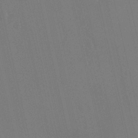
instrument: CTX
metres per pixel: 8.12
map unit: HNhu
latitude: 6.8947
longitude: 4.5573
